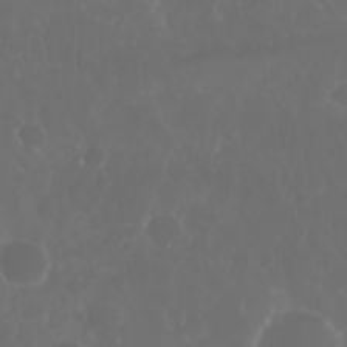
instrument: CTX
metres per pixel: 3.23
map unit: Nhu
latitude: 28.7435
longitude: -64.1389
